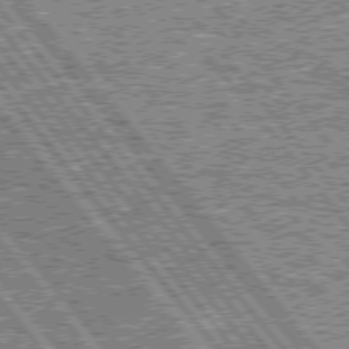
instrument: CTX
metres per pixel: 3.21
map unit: lApd
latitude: 75.6883
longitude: -77.3481
